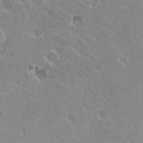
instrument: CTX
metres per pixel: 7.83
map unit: Nhu
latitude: 20.8380
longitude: -30.7247
